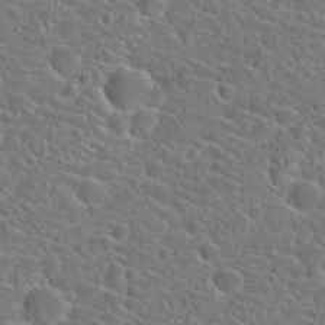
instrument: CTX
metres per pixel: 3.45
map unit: Hto
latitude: 23.3859
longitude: -45.2726
